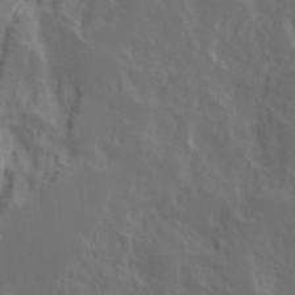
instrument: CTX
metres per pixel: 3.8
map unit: Ave
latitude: 15.3482
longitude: -137.8395
